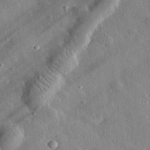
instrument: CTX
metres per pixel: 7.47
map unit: lHvf
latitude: 32.3656
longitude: -84.4979
